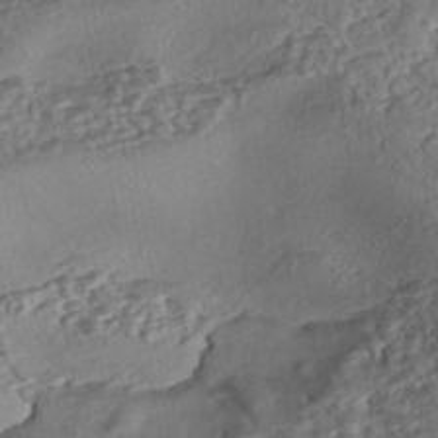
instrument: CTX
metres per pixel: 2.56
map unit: eHh
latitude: -43.2564
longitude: 121.1431
